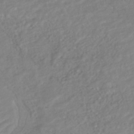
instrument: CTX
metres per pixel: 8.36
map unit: HNhu
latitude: -44.1417
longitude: 103.1431
